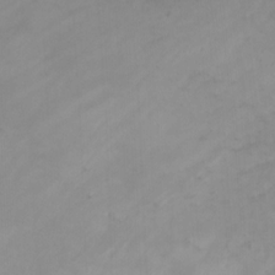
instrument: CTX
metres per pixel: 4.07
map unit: Nhu
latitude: -8.4818
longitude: -73.5182
